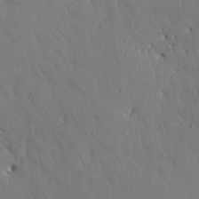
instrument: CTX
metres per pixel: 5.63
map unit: Nhu
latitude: 27.1970
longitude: -72.4412
